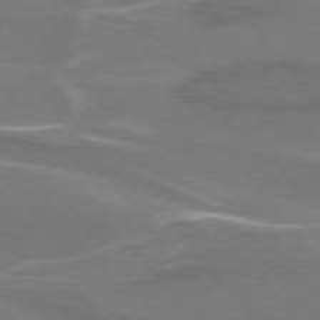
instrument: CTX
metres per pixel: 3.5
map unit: lApd
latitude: 75.1970
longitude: -62.6491
